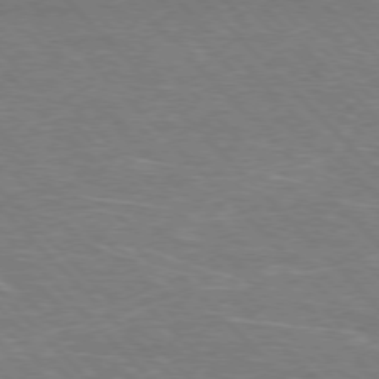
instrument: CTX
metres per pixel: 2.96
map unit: Hpe
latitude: -77.3321
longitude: -12.4790
